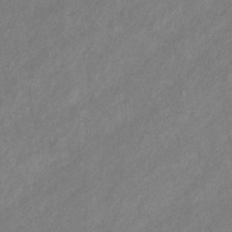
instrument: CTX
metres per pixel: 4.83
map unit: eHb
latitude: -31.4076
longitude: 70.3873
